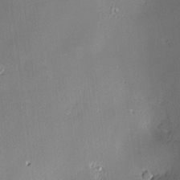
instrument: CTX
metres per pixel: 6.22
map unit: Hve
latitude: -9.7478
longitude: 174.4628
